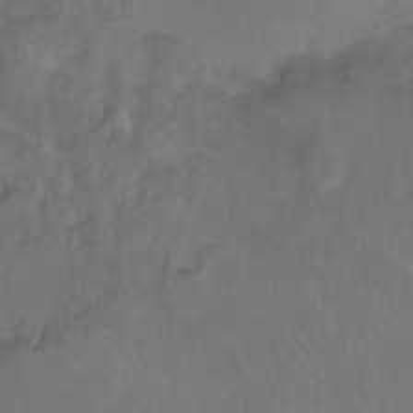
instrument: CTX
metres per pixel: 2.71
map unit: Nhu
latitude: -11.5777
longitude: -40.6112
